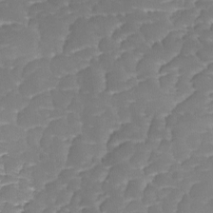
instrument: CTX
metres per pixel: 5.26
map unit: Ave
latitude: -8.6518
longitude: -122.6490
